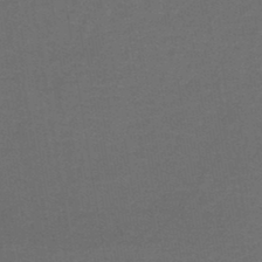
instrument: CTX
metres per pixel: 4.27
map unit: lHb
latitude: -38.3495
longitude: 60.9164
